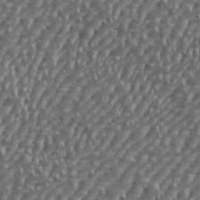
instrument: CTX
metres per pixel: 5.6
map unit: eHh
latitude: 35.9906
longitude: -134.0444
